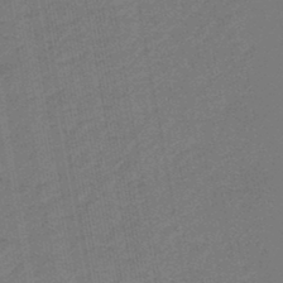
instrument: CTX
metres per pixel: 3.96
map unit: eHb
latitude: -46.9919
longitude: 88.2739
